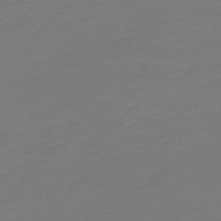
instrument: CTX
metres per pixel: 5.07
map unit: HNb
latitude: -46.8786
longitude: 53.9178
